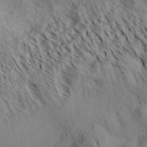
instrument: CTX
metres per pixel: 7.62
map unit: Aa
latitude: 31.9151
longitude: -137.7639
